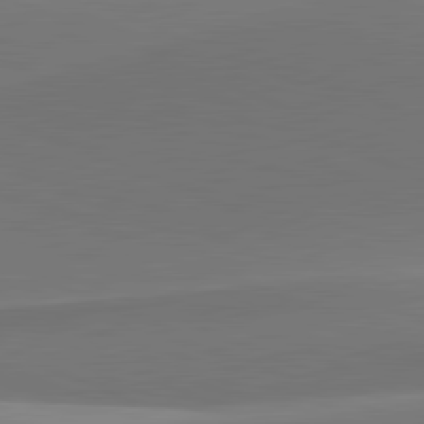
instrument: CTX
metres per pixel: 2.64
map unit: lApd
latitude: 81.8583
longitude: 142.6707
